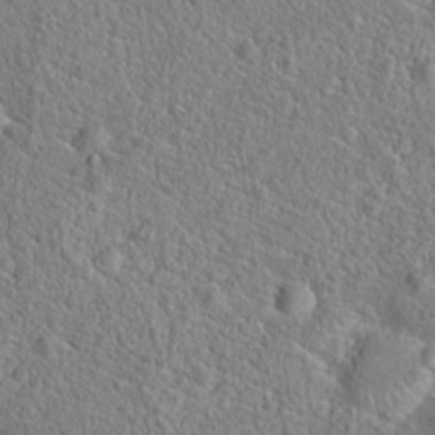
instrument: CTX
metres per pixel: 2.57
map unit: Hto
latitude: 19.8394
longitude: -44.7246
